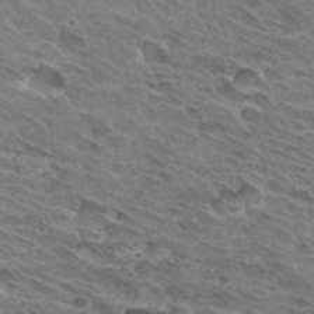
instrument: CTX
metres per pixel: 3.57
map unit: Hto
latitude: 32.5168
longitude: -44.6301
